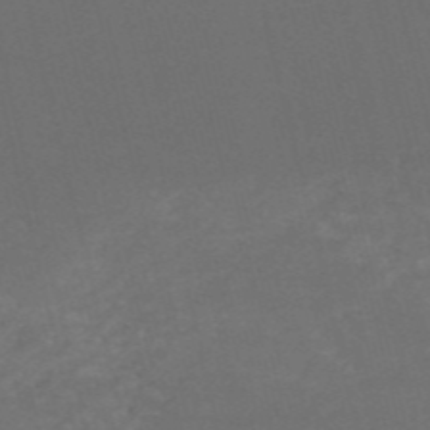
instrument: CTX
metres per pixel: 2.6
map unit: HNb
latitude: -54.5385
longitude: -36.1767
